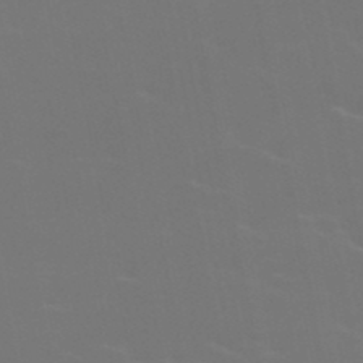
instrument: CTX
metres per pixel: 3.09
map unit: HNb
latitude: -49.1809
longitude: -48.0444
